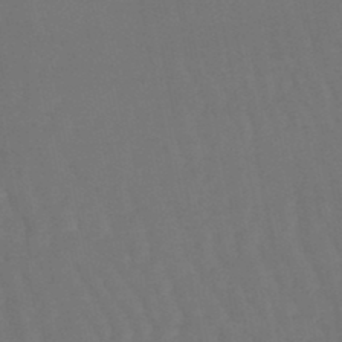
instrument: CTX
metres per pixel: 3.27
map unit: lHb
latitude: -47.1242
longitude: 77.6911
